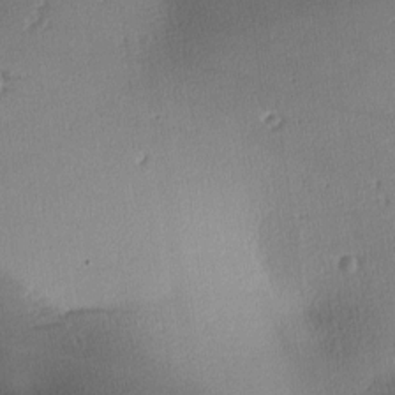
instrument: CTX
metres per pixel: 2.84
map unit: lAa
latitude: -10.4629
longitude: -124.9891
